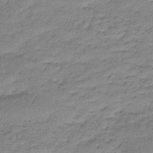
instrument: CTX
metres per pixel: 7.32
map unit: lHb
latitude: -42.6896
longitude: 59.2375
